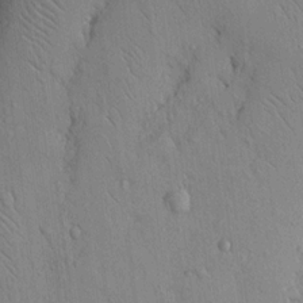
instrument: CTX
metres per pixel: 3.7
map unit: Nhu
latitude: 15.3293
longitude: -78.1956
